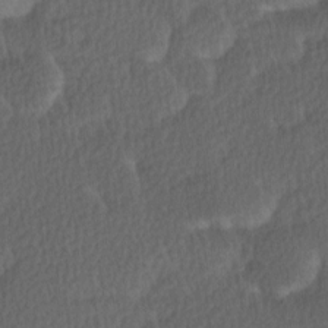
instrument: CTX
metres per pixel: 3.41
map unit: Ave
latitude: 8.7813
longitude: -106.6490
